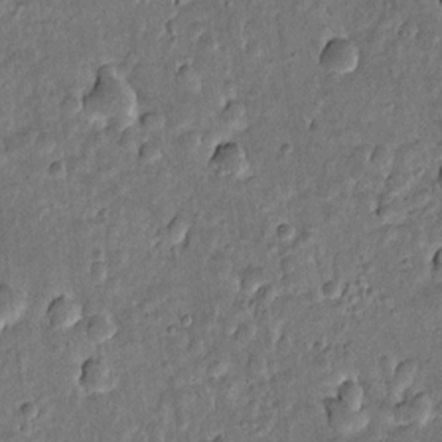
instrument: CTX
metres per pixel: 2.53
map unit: Htu
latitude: -1.3510
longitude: 149.0109
